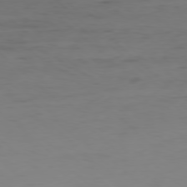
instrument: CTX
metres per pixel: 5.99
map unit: Hpe
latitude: -78.7274
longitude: 15.1998
